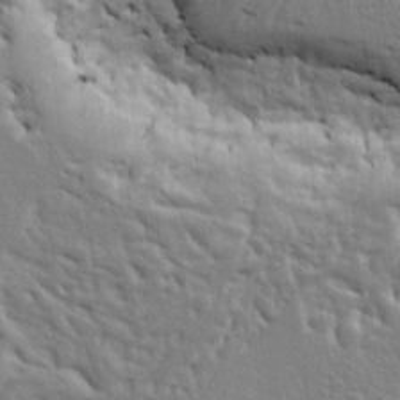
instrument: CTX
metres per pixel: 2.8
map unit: Ht
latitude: 9.3860
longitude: -76.7813
